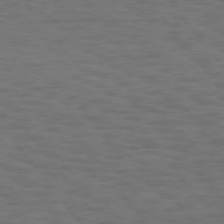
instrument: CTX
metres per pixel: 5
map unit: Hpe
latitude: 75.4993
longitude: -136.9514
